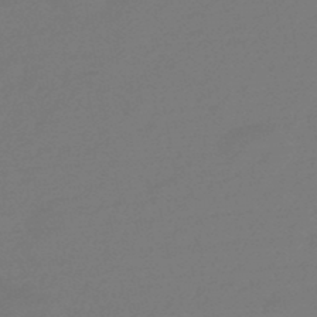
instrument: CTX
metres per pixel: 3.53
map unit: eHb
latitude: -46.8786
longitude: 87.7856
